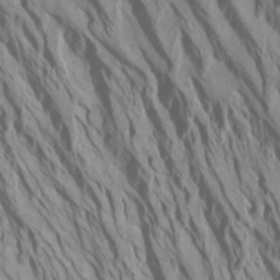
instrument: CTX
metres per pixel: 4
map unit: Htu
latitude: -7.3509
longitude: -66.1955
